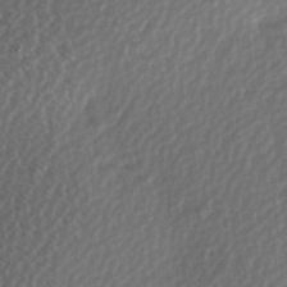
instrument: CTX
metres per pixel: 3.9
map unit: Hve
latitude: 1.8205
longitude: -123.6316
